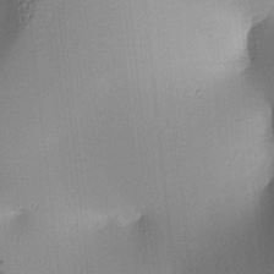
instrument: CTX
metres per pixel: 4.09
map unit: lAa
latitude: 4.9136
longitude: -112.3845
